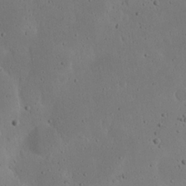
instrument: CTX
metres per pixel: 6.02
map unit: Nhu
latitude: 23.1781
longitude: -72.3846
